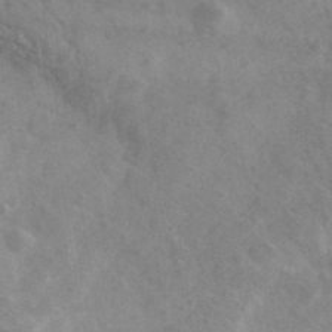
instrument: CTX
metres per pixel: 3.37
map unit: Ave
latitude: 39.1025
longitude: -107.0836
